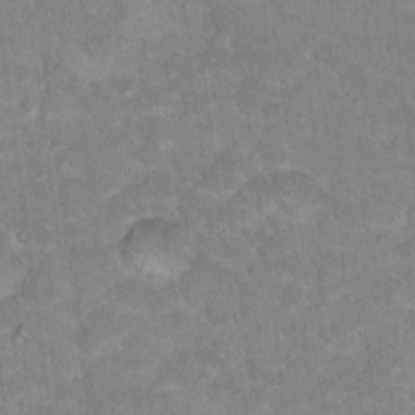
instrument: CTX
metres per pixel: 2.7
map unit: Hto
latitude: 18.2333
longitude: -35.2914
